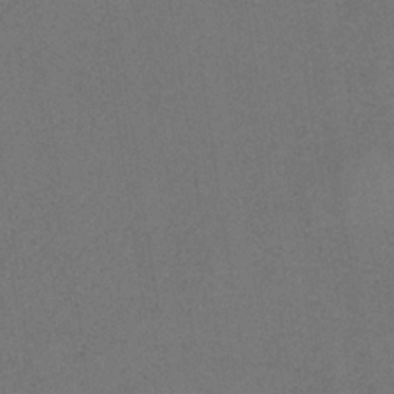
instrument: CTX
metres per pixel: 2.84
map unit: HNb
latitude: -33.6344
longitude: 54.3495
